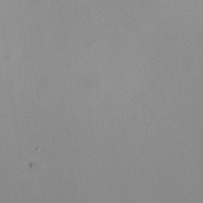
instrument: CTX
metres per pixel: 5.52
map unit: HNhu
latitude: 6.3278
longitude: 7.9745
